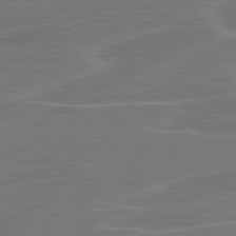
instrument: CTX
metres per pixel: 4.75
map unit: lApd
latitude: 81.2348
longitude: 121.4454
